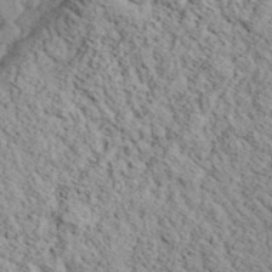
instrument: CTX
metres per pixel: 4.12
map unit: eHh
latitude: 37.4993
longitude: -80.4790
